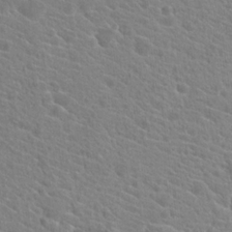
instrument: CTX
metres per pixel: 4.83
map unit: Hto
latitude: 21.2537
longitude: -39.5938
